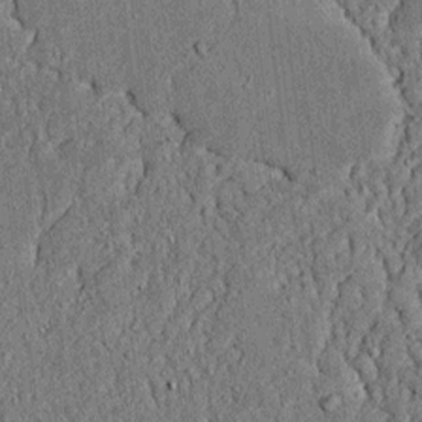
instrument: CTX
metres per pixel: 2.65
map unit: lAvf
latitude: 5.0080
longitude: 169.4265
